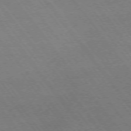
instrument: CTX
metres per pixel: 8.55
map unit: Ap
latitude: -75.1054
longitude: -82.3845
